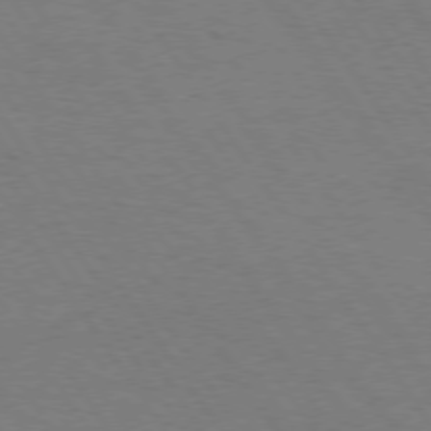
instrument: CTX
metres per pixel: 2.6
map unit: Hpe
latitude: 74.6113
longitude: -140.2522
